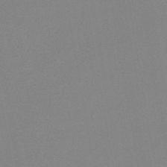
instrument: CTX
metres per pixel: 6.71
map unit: HNb
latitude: -44.9164
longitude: -40.4034
